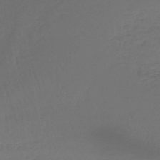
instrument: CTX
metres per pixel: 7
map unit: lHb
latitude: -43.8422
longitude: 59.6721
